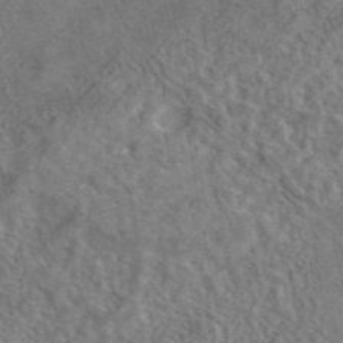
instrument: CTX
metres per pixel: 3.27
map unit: eAb
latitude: 42.9514
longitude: 109.1620
